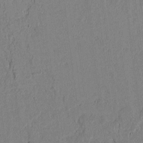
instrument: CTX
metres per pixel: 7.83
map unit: lAvf
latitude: 5.5371
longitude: 169.2376
